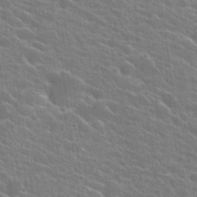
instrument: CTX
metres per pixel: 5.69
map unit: Hto
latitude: 24.7246
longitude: -40.6679
